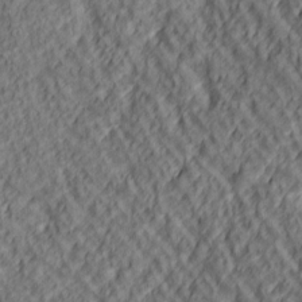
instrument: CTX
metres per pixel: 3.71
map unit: lAa
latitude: 4.9514
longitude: -116.6868
